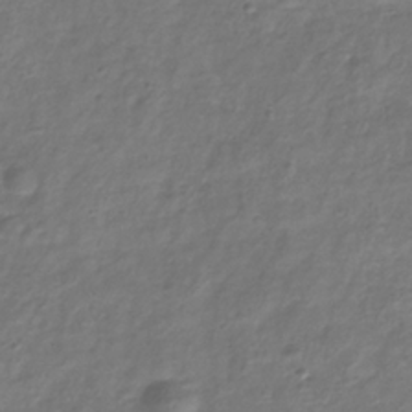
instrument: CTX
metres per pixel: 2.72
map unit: Hve
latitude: -33.6344
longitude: 88.7841
